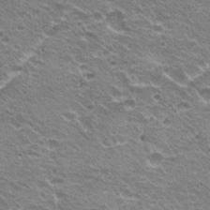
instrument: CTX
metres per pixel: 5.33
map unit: Hto
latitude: 20.7247
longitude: -32.6490
